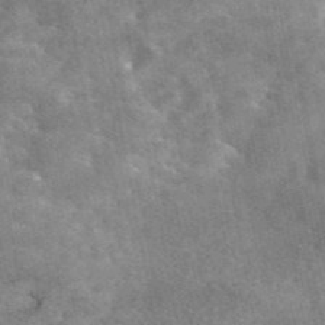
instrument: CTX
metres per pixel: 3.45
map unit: eAb
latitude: 45.0647
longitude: 124.6707
